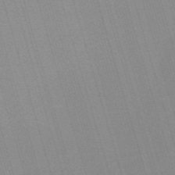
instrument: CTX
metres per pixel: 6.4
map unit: HNb
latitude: -55.1242
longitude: -45.1592
